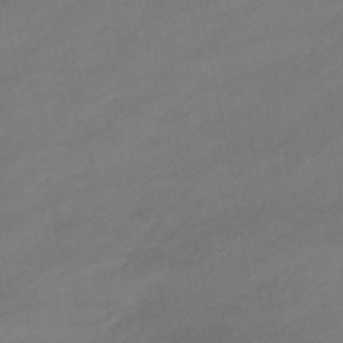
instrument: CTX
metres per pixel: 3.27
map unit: eHb
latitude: -39.5210
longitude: 82.4440
